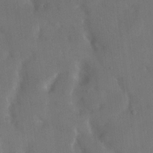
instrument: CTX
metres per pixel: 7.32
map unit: eHh
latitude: 18.3656
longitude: -65.9339
